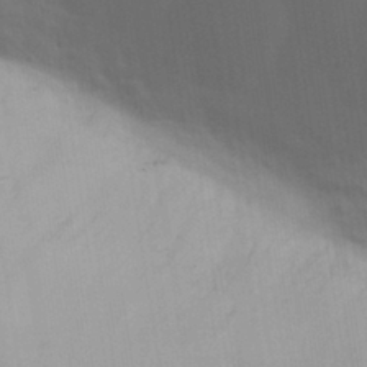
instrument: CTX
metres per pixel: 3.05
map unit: eHh
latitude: 31.9528
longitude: -70.1389
